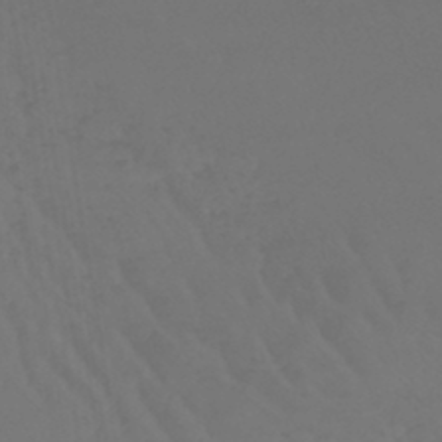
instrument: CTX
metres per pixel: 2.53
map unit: lHb
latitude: -43.3131
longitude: 67.0108
